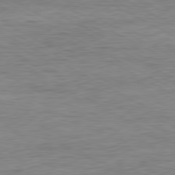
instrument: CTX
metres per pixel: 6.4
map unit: Ap
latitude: -81.1809
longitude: -77.9150
